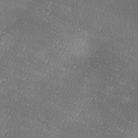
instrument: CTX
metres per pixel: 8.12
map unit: Ave
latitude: -6.9730
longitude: -123.1403
